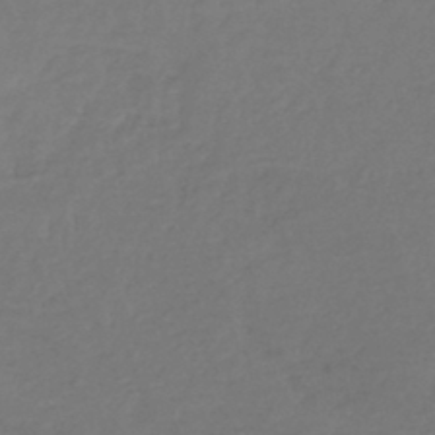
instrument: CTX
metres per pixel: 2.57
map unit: lHb
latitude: -43.2753
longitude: 74.4062
